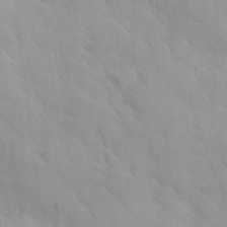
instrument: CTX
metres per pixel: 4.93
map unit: Ave
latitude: 9.8395
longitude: -103.3481
